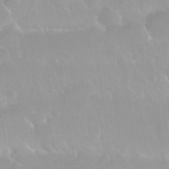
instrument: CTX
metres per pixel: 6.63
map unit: Nhu
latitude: 29.8205
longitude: -56.2900
